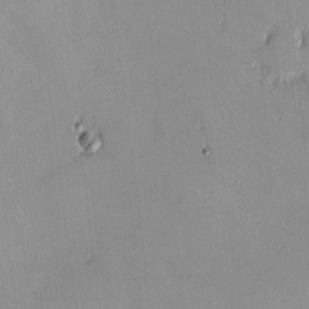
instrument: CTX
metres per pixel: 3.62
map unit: eHh
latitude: -1.3888
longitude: -82.9891
